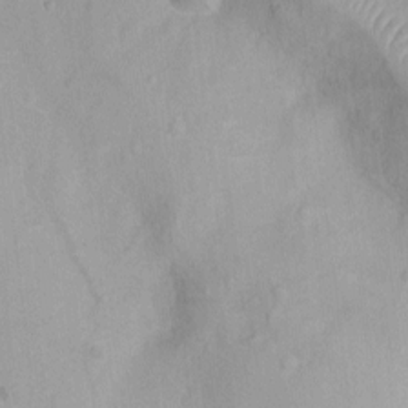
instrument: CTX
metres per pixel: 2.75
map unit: Ht
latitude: -8.7274
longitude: -21.5182
